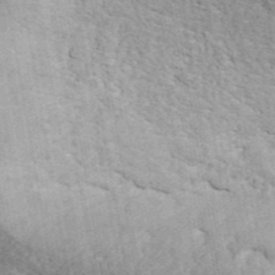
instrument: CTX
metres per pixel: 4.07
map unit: ANa
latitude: 43.4427
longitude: 48.8597
